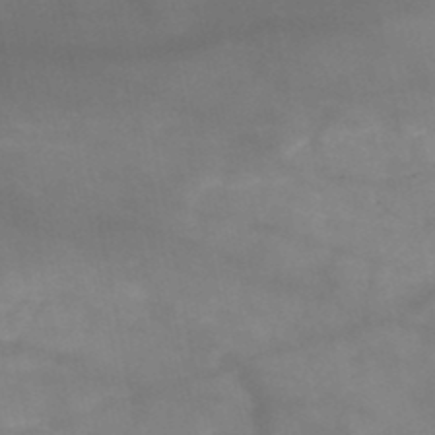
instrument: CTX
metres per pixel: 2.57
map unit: HNb
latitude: -48.9353
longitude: -38.8191
